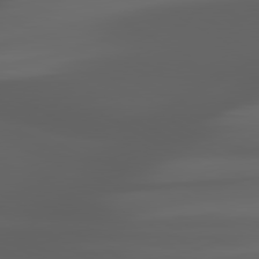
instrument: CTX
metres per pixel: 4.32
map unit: lApd
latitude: 80.4034
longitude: -140.2333
